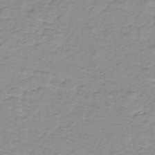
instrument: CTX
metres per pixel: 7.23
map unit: lHb
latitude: -31.8422
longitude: 65.9556
